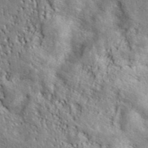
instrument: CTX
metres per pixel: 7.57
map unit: ANa
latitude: 42.5735
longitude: -88.7813
